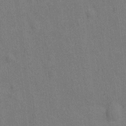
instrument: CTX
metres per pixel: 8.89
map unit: Hto
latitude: -0.4062
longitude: -34.2522
